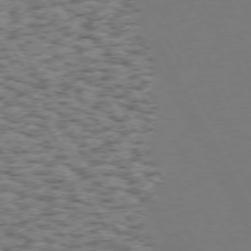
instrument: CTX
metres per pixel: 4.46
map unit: Hpe
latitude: 72.1200
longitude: -127.1970
